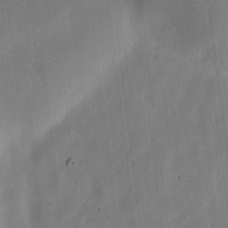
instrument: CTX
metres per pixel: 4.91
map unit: Ht
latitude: 10.0444
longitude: -74.8758
